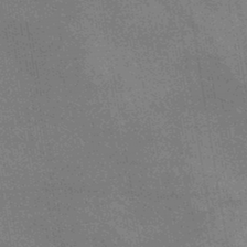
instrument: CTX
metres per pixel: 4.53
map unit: lHb
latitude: -40.3873
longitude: 75.6533
